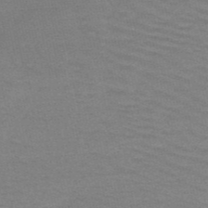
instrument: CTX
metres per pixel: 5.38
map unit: HNb
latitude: -52.4629
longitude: -43.4615
